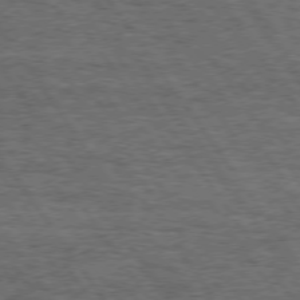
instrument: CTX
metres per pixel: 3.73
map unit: Hpe
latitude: 74.6113
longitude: -151.8394
